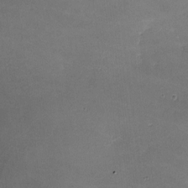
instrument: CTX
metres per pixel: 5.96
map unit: lHvf
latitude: -10.5385
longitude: -103.1970
